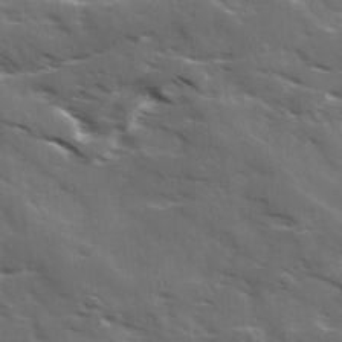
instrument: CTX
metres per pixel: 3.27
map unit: Ave
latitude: 18.1955
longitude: -130.5924
